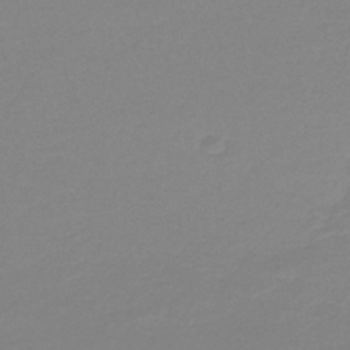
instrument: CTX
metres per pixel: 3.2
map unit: lHb
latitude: -44.2928
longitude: 64.1606
